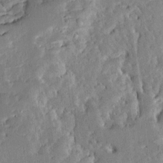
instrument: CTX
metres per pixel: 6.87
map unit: Ave
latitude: 12.5546
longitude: -137.7639
